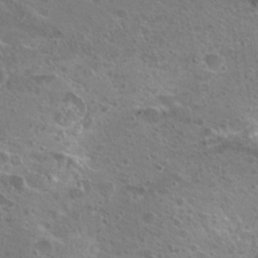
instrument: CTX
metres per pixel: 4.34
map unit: Hto
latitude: 19.2726
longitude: -41.9528
